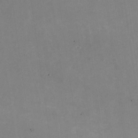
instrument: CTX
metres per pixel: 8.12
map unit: Nhu
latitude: -28.3306
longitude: -75.4993
